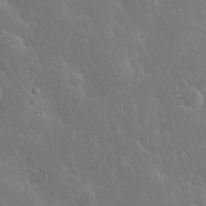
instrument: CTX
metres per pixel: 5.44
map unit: Nhu
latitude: 23.6316
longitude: -72.3657
